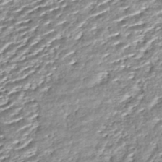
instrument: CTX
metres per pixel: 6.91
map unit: HNhu
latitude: -45.7478
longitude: 105.5588
